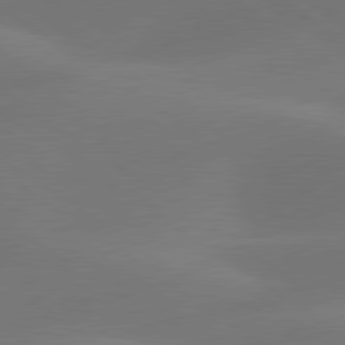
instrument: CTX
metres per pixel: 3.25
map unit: lApd
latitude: 79.9150
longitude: -90.1200
